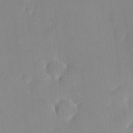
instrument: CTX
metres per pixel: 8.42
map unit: HNhu
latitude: 11.4049
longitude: 8.8408
